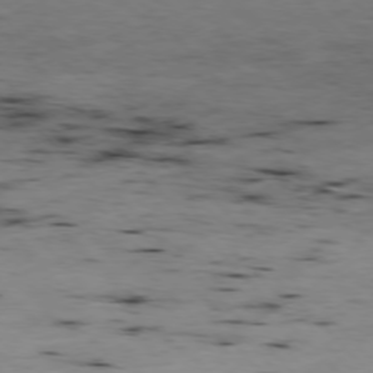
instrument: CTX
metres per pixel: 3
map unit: Hpe
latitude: -77.0864
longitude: 12.2740
